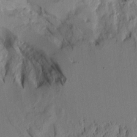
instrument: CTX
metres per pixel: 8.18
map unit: Aa
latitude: 8.9325
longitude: -127.6883
